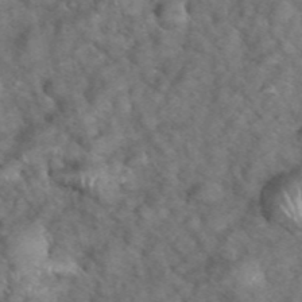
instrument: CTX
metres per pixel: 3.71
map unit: eHh
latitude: 39.1403
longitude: -56.7813
